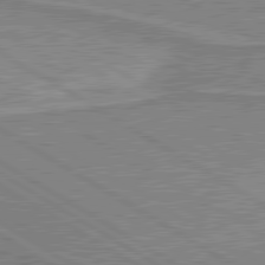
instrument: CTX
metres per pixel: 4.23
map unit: lApd
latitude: 80.5546
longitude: 143.4454
